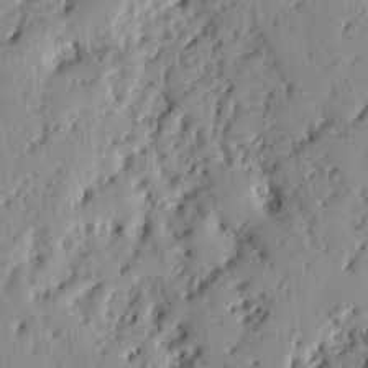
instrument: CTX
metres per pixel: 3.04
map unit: Ht
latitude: 9.2726
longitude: -77.4615
